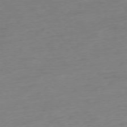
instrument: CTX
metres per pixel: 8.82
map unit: Hpe
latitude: -76.7841
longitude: -13.7072
